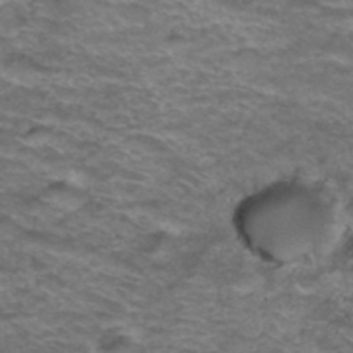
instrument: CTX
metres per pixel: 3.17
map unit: Hto
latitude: 38.3278
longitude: -42.2145
